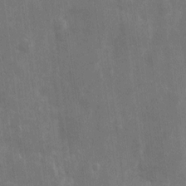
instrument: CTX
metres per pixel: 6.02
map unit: eHh
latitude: 7.6316
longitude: -72.5924
